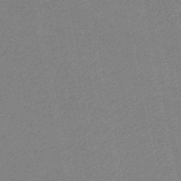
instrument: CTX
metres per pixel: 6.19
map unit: HNb
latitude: -48.8597
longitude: 59.4265
